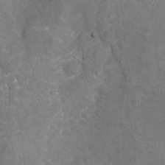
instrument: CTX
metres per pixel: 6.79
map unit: Nhu
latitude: -17.5588
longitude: -57.0458
